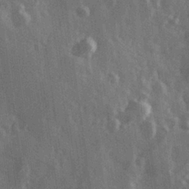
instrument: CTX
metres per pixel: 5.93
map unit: Hve
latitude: 26.6302
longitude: 147.4643
